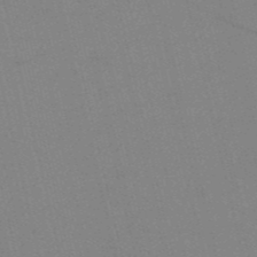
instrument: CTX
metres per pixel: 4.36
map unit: HNb
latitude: -52.2739
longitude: -44.7435
